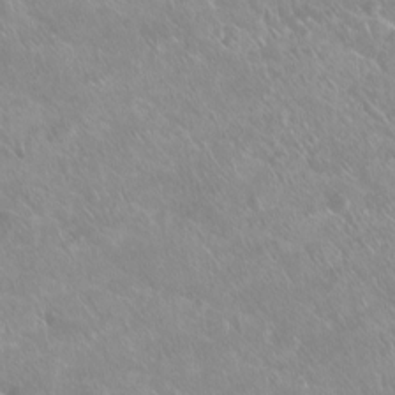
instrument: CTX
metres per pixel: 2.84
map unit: Ht
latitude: -15.3888
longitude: -44.1389
